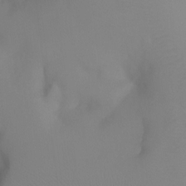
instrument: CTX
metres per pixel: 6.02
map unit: Ht
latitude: -5.5021
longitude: -27.0648
